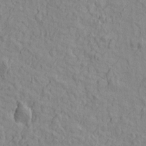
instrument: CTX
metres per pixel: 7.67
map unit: Htu
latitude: -2.3684
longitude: -175.5749
